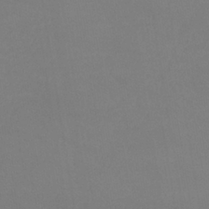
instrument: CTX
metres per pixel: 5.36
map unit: lHb
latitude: -38.3684
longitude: 74.5763
